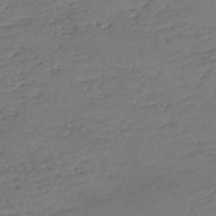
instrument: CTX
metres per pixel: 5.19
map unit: eHh
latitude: -54.3117
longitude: -90.1200
